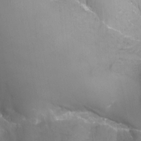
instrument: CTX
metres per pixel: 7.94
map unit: Nhu
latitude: -12.9920
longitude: -65.8017
